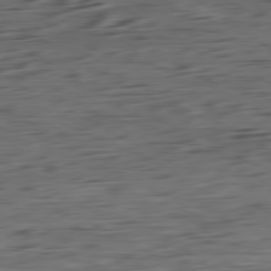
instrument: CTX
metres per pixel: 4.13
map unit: Ap
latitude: -80.8597
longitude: -96.0255
